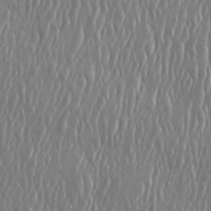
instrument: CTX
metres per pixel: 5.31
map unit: eHh
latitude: 33.8205
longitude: -133.0836
